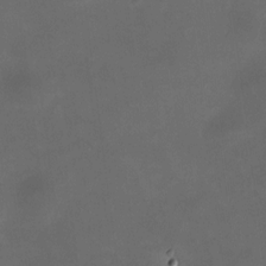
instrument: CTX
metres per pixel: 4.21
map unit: HNhu
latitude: 8.4223
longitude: 9.9556
